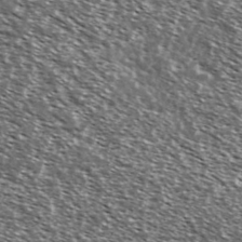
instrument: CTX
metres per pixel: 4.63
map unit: Ave
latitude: 37.4049
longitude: -108.3845
